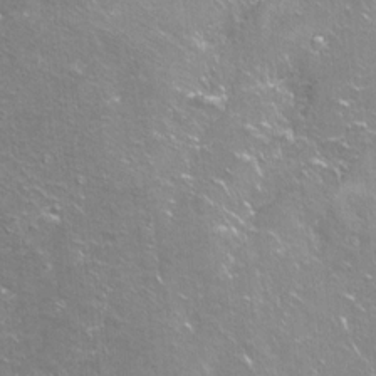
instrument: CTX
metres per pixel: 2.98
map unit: Ht
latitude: -6.1983
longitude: -36.3656
